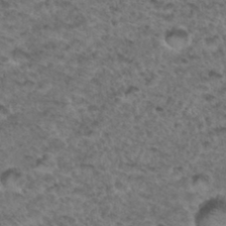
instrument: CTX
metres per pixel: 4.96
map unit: Hto
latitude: 33.8016
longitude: -48.2900
